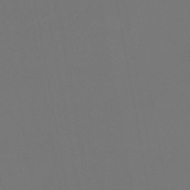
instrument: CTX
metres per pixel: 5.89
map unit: lHb
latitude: -47.6344
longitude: 71.3888
